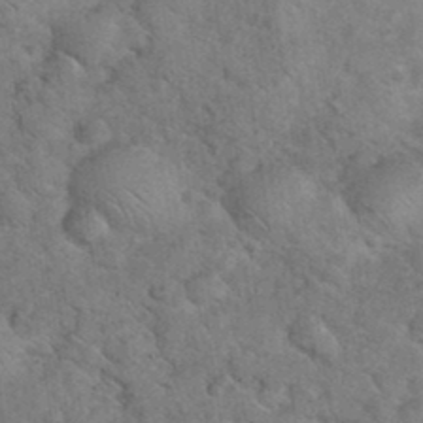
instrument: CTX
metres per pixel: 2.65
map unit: eHh
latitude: 37.1026
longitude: -66.7624
